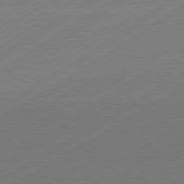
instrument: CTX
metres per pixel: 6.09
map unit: Hpe
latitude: -80.9920
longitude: 14.2929
